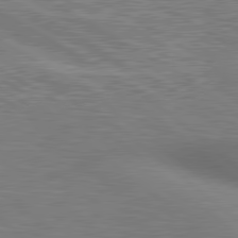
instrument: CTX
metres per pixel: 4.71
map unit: lApd
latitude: 80.4034
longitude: 119.6722
